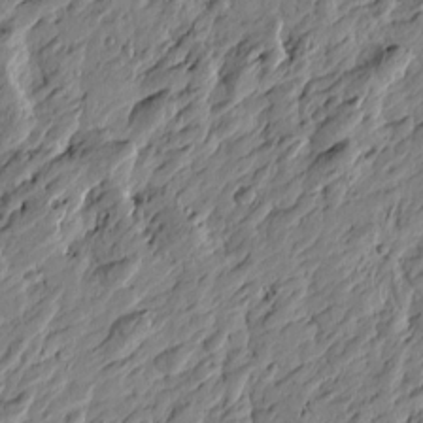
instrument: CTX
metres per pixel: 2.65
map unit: Htu
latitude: -3.0864
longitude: -178.8569
